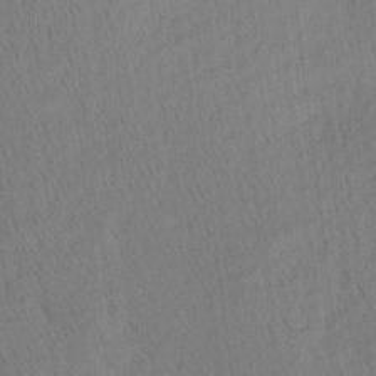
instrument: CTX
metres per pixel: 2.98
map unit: Ave
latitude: 12.6491
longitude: -106.9703
